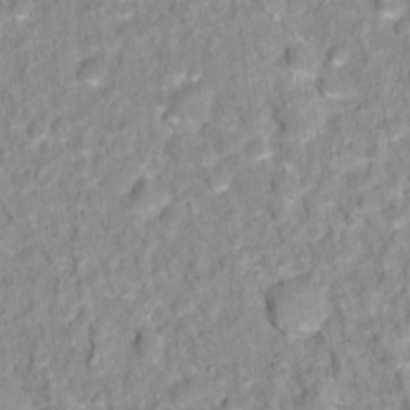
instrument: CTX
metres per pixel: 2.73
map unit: Hto
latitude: 16.2712
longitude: -36.4412
